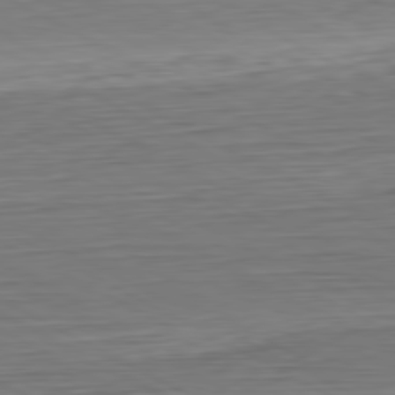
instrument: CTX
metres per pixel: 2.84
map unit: Hpe
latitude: -80.8786
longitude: 21.3887
